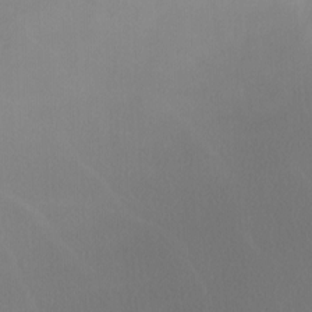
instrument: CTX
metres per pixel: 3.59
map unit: Nhu
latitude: -3.6721
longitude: -93.3103
